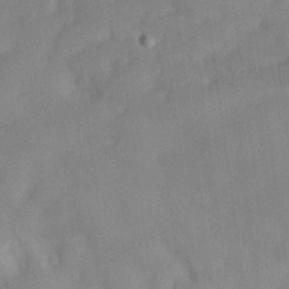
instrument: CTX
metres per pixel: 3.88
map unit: lHvf
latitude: 24.6868
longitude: 140.6518
